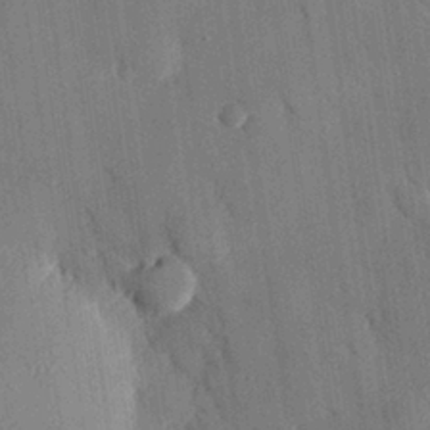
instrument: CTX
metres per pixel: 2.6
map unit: eHh
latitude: 27.7261
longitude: -79.3860
